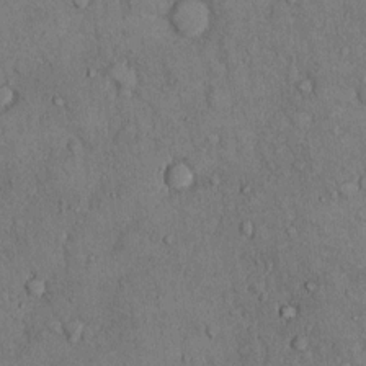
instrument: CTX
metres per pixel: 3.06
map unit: Hto
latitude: 9.9150
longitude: -59.5371
